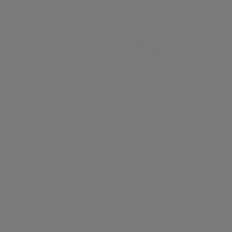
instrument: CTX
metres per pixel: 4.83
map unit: Hpe
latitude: 76.1200
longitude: -130.8569
